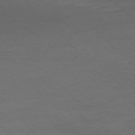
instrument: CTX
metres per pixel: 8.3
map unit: Ap
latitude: -77.4454
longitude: -71.4048
